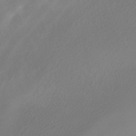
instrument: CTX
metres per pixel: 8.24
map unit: HNhu
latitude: -41.5399
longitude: 106.6141
